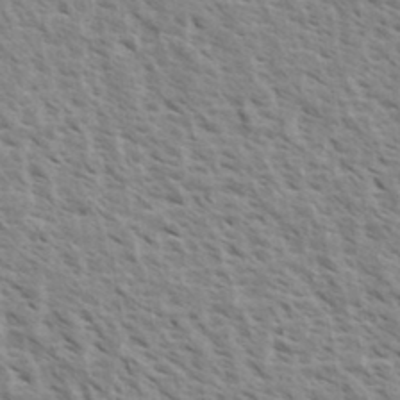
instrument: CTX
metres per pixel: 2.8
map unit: eHh
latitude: 33.9339
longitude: -140.6868
